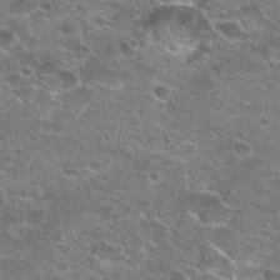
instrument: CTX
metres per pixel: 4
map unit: Hto
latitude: 22.5357
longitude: -41.4804
